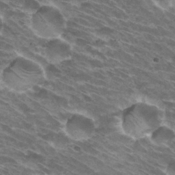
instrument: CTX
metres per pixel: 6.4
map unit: Hto
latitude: 31.9906
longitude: -43.1781
